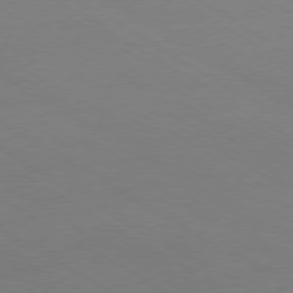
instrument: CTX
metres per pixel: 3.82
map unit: Ap
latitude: -76.3495
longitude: -76.4412
